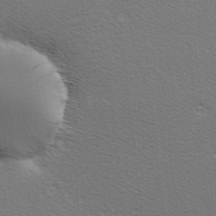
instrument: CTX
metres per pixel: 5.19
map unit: Hve
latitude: 2.6490
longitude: -125.1970
